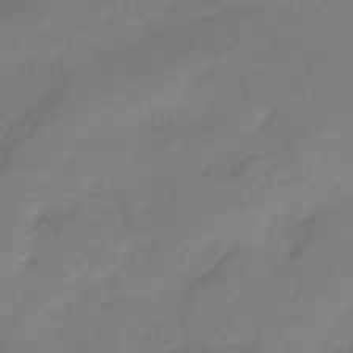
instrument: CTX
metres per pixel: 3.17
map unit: eHb
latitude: -41.3698
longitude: 84.5195
